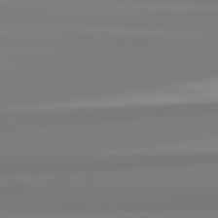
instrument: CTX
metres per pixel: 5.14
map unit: lApd
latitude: 82.4034
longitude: 174.1605
